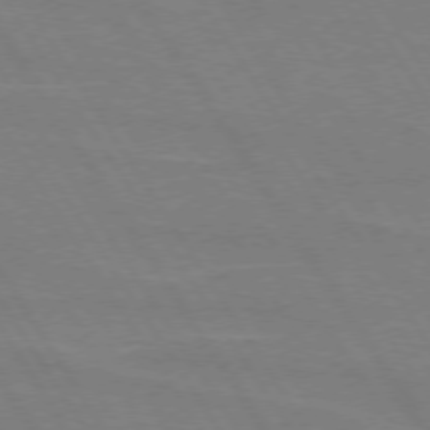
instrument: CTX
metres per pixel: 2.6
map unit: lApd
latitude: 73.8206
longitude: -56.1955
